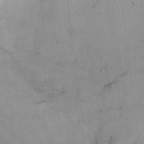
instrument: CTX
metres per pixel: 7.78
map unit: Ht
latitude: 1.5182
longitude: -36.8947
